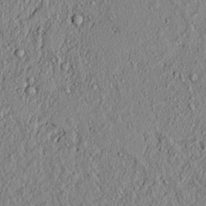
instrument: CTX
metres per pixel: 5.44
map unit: lAvf
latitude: 6.9514
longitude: 167.4832
